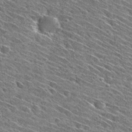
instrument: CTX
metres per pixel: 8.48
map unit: Hto
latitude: 29.6505
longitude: -45.3104
